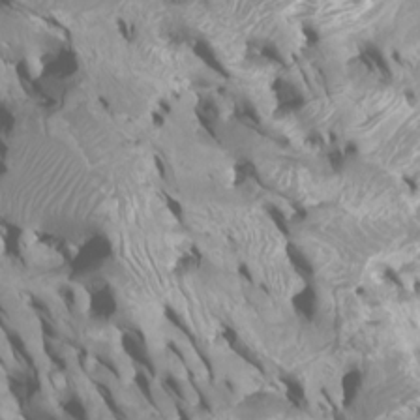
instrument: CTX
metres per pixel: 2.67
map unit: Htu
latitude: -6.2172
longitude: -77.1592
